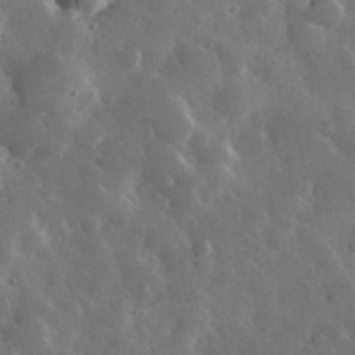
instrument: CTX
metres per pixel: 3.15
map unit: lHvf
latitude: 33.9339
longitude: -87.6505
